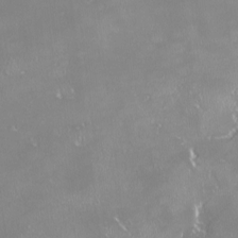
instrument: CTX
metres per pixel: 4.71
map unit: HNhu
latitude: -1.7478
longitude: 11.1242
